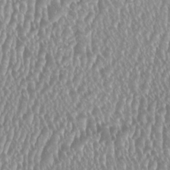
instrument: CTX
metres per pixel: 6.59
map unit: HNhu
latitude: -0.2740
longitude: 0.1606
